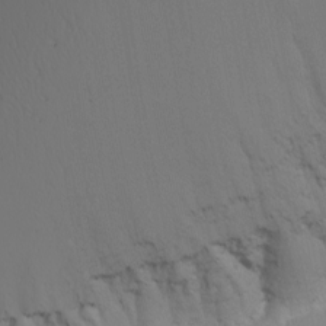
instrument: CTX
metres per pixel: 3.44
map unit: Nhu
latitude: -7.2565
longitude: -90.1011
